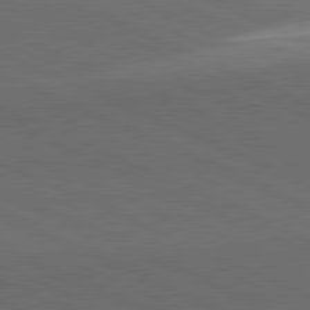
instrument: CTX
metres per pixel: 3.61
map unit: lApd
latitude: 81.7072
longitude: 148.3307
